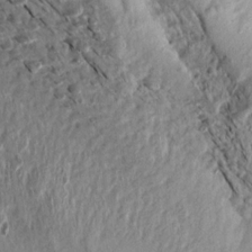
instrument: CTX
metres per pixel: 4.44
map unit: Aa
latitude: 13.9339
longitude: -144.1578
